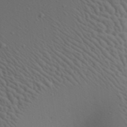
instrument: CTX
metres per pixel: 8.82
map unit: Aa
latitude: 23.1214
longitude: -138.5546
